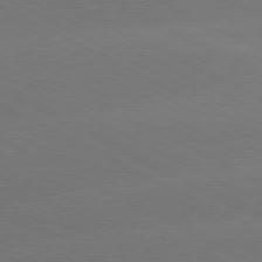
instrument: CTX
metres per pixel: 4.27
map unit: lApd
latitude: 81.0080
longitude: -147.7639
